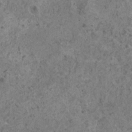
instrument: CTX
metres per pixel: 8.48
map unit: HNhu
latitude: 0.8758
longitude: 3.5588
